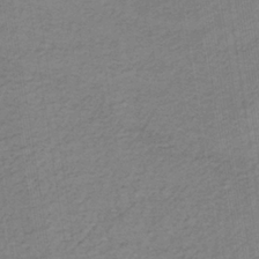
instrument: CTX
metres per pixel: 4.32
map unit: lHb
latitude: -35.4832
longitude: 70.3495
